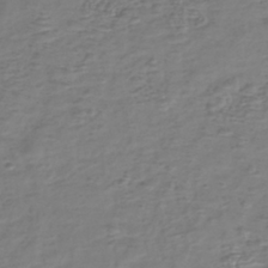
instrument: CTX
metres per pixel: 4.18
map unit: eHh
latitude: -39.5021
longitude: -28.3278
